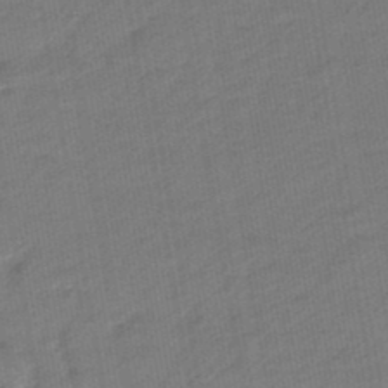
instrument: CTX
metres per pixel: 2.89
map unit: eHb
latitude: -47.4832
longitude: 88.0850
